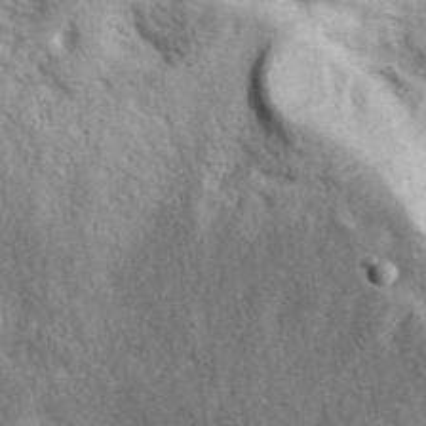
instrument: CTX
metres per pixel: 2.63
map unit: eHh
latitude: 34.9513
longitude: -68.5168
